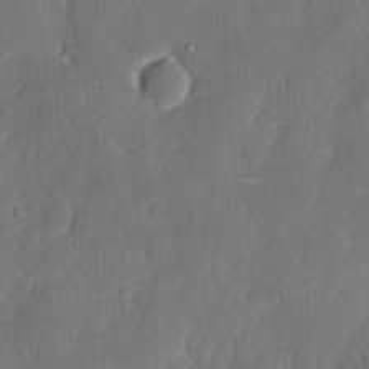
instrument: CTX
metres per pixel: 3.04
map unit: eHh
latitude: 6.4790
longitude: -68.7813
